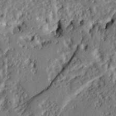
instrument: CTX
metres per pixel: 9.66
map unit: Ht
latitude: 9.3482
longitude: -78.1578
